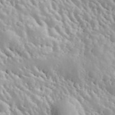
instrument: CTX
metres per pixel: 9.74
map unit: Hve
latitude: 24.8191
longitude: 145.9367
